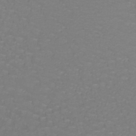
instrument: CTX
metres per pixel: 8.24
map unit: lHb
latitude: -42.1416
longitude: 56.9353
